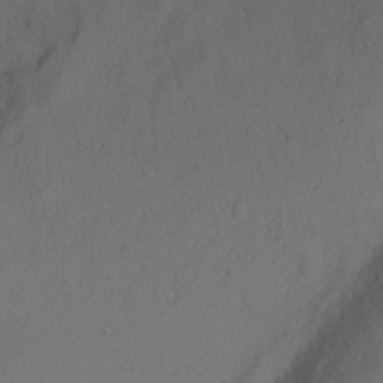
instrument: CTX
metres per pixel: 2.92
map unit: Ht
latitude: 1.8016
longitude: -33.3671
